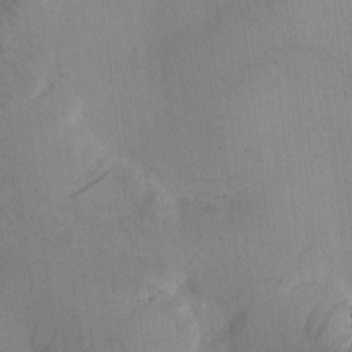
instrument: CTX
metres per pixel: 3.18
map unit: Htu
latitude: -0.3496
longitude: 172.5951
